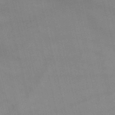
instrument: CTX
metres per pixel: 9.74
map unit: lHb
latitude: -48.8408
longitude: 70.7652
